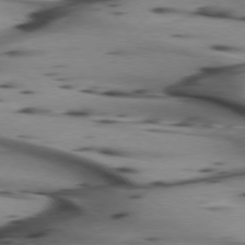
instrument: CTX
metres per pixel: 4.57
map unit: lApd
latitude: 74.6491
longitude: -65.2159
